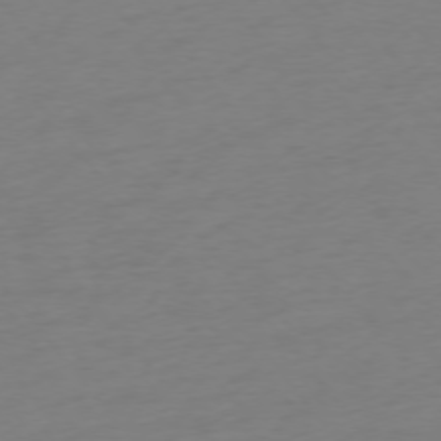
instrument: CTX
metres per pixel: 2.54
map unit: Ap
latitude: -75.2943
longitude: -71.9339
